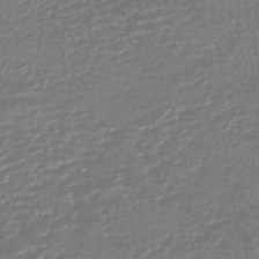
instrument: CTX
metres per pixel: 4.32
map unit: HNhu
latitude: -45.2565
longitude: 107.2754
